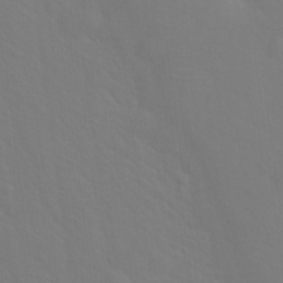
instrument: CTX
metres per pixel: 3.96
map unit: Hto
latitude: 18.7246
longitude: -39.7072
